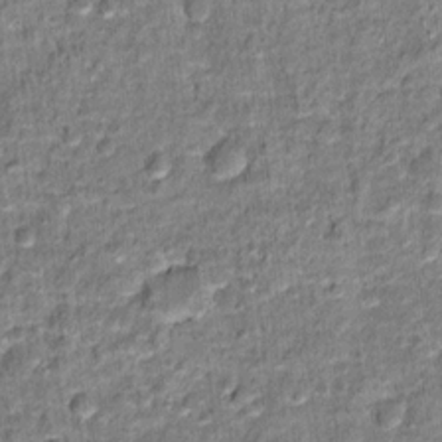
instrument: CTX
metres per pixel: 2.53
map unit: Hto
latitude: 12.8569
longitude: -37.6883
